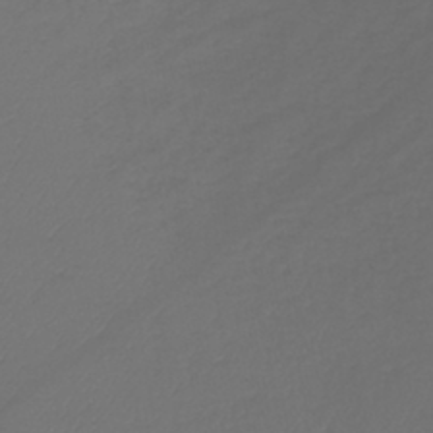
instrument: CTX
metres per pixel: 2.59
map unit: lHb
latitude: -42.9919
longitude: 76.9542
